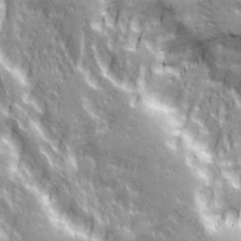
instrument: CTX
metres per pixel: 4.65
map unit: Ave
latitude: 20.8947
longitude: -134.7246
